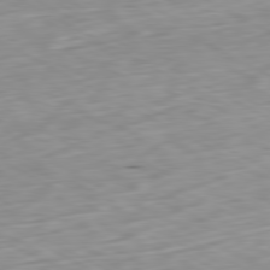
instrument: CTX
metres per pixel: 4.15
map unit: Ap
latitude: -80.7086
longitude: -70.6112
